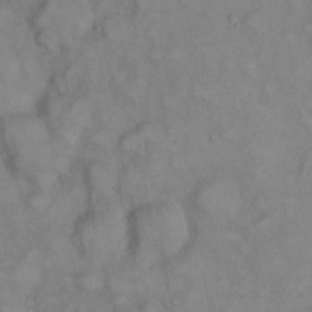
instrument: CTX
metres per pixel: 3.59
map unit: eHh
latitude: 22.6112
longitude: -62.0822
